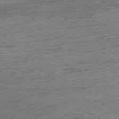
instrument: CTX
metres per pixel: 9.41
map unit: Ap
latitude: -78.5384
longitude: -71.6694
